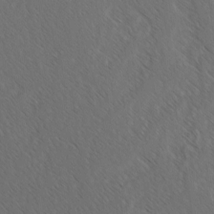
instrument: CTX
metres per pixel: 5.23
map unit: lAvf
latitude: -3.1809
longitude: -113.9717
